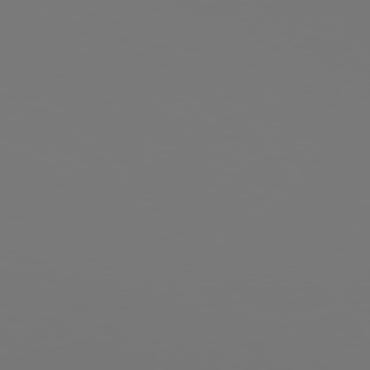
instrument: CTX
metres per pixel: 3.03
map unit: Hpe
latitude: 76.1577
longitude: -136.0255
